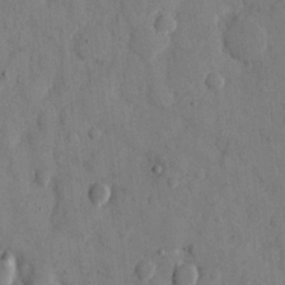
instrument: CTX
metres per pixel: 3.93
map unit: eHh
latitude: 10.4412
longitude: -67.5560
